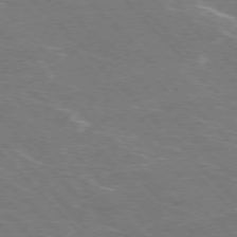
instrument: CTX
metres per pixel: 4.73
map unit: Hpe
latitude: -77.1053
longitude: -12.4601
